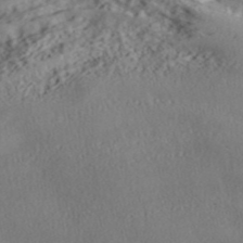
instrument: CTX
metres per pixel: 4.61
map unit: ANa
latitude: 41.6315
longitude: 55.0298
